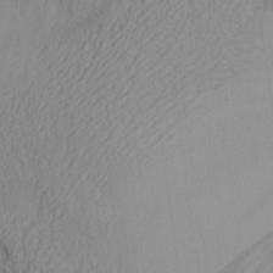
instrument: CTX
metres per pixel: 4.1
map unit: Aa
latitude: 26.8380
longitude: -132.2145
